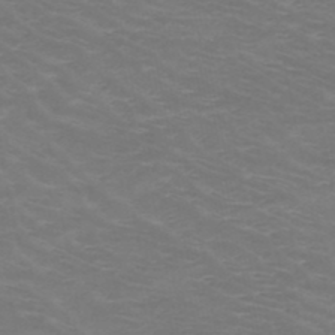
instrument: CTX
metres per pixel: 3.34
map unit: HNb
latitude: -48.7841
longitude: -46.6869
